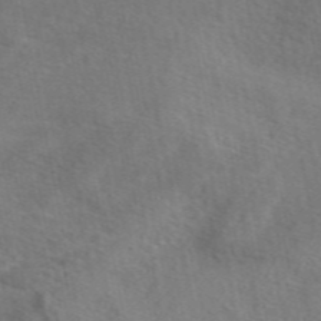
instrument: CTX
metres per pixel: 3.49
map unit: eAb
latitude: 49.4237
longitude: 119.9367
